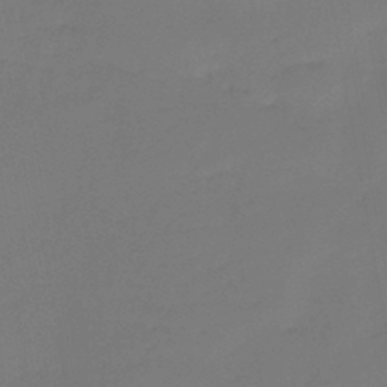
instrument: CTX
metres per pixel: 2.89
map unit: lHb
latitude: -43.0675
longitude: 59.5021
